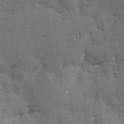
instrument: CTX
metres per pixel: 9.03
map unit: Ave
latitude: 2.1766
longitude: -111.3671
